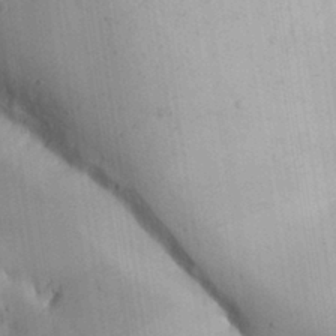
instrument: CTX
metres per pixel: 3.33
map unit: Aa
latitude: 32.4223
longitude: -144.3845
